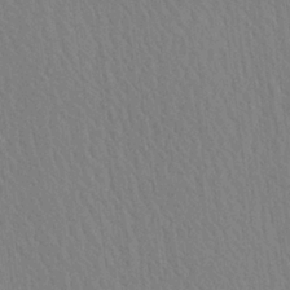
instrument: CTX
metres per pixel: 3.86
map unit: Aa
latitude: 24.7246
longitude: -133.3482
